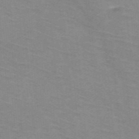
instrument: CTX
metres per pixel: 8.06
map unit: HNb
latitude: -47.2187
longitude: -46.1200
